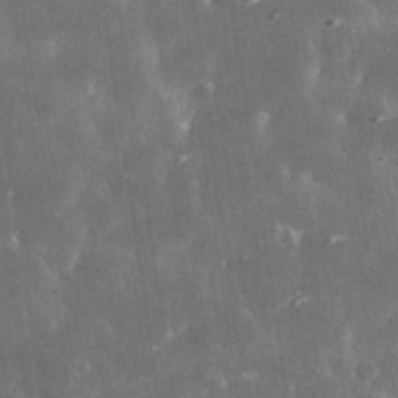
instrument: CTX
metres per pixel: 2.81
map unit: lHvf
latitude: 31.3293
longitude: -91.8205
